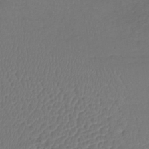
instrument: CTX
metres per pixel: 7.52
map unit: lHb
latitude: -39.5210
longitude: 70.5952
